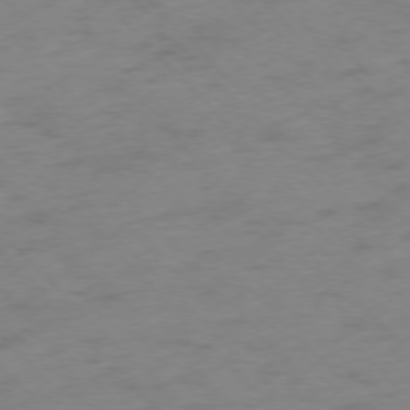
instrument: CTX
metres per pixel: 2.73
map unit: Ap
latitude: -76.5574
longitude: -65.2159
